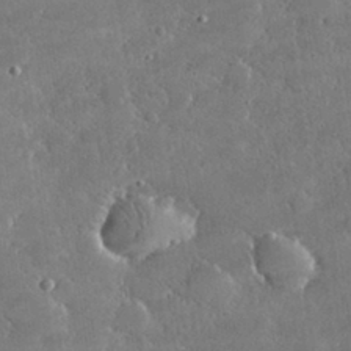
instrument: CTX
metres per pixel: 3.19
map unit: lHvf
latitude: 31.4238
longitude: -93.7827
